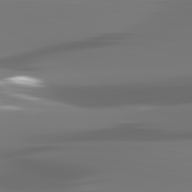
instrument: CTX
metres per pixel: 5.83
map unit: lApd
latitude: 82.2900
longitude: -145.6316
